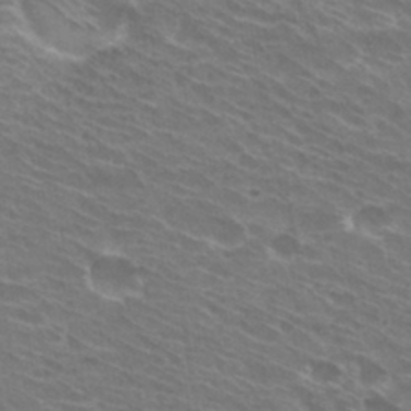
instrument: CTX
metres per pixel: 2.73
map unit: Hto
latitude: 30.5357
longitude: -43.9528
